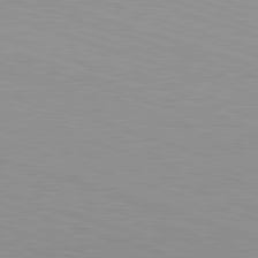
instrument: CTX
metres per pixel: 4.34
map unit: Hpe
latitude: -82.7841
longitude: 6.3306
